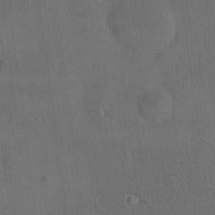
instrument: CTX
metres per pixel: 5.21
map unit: eHh
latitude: 18.4034
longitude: -65.5182
